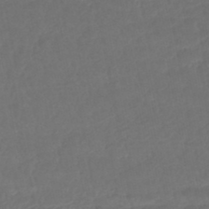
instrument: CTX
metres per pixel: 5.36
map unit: HNhu
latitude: -46.4062
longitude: 92.9542
